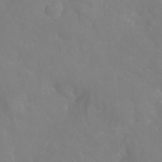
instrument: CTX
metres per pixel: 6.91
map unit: Nhu
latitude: -8.2550
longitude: -40.9891
